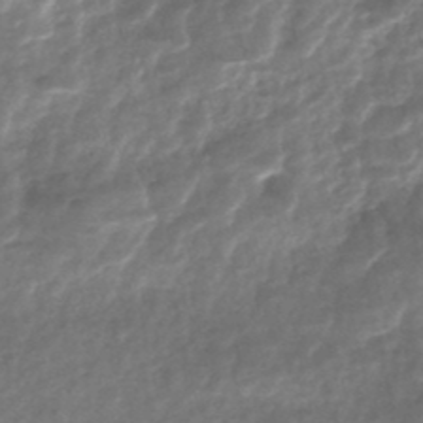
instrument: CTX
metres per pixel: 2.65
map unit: Nhe
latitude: -47.7288
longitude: -171.6694
